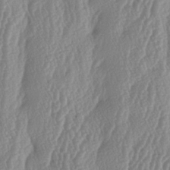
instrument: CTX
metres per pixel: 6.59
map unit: lAa
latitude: -6.1983
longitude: -129.5560
